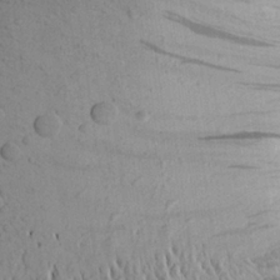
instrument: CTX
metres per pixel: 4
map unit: Aa
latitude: 23.9150
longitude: -144.6868
